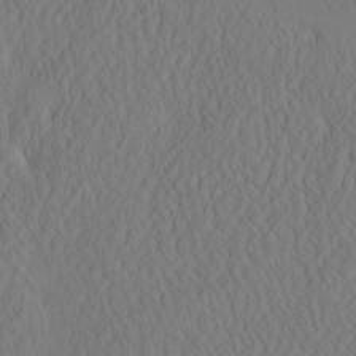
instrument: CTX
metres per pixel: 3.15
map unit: eHh
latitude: -3.1431
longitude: 16.2173
